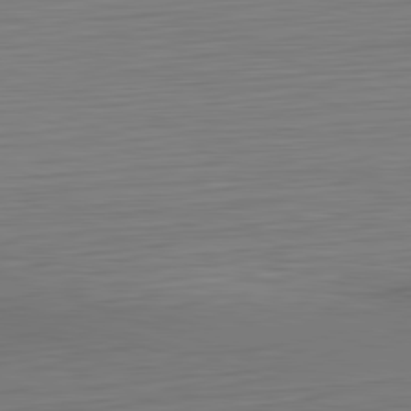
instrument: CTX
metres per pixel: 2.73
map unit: Hpe
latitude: -82.4062
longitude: 10.9353
